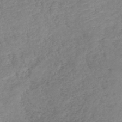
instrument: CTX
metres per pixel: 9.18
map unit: lHb
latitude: -40.8219
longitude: 74.0094
